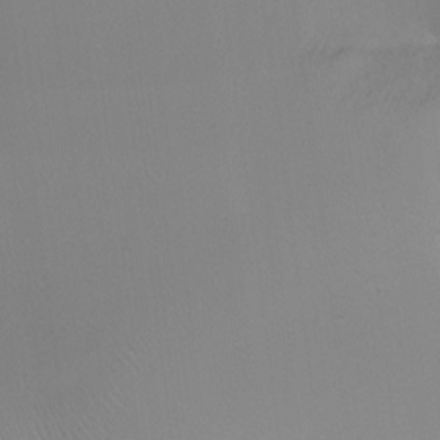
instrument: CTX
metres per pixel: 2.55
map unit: Ht
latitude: -9.6344
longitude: -29.1781
